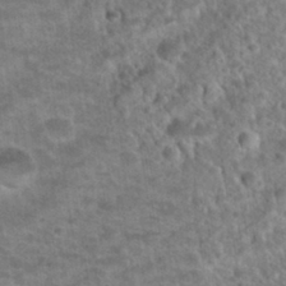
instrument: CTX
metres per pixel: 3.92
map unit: Nhu
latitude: 32.2334
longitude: -51.6505
